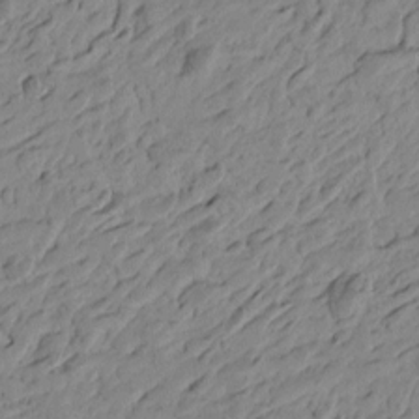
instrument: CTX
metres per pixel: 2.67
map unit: Htu
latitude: -4.5762
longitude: -179.6694
